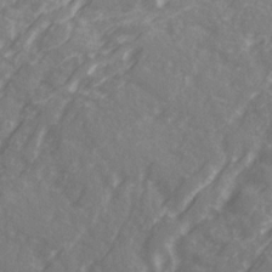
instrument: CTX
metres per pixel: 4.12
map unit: Ave
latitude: 21.7261
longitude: -132.1389
